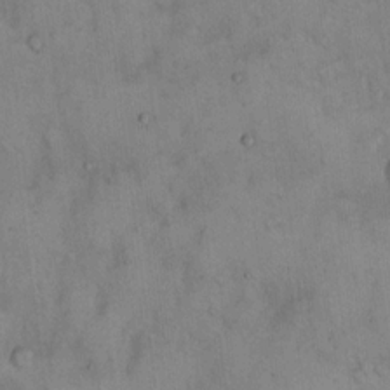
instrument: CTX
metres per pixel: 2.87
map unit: Hto
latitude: 14.9325
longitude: -60.1955
